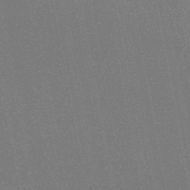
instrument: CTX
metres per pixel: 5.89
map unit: HNhu
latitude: -47.4454
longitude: 99.9178
